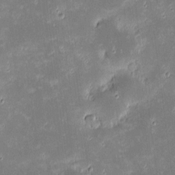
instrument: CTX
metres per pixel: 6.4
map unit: eHh
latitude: -2.3117
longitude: -86.2522
